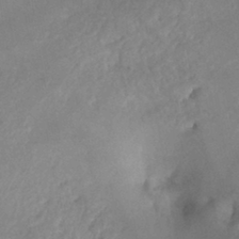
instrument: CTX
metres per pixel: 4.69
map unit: Ht
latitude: -1.1998
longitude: -32.9892
